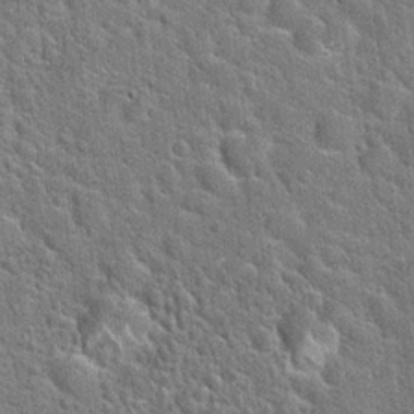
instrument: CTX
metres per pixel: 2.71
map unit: Hto
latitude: 21.2726
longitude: -51.7260
